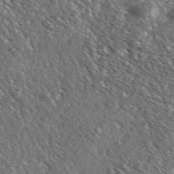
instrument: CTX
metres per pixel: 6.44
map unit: Ave
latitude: 37.4427
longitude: -108.9702
